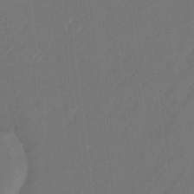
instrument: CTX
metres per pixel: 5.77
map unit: Ht
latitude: -15.0676
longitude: -54.1767
